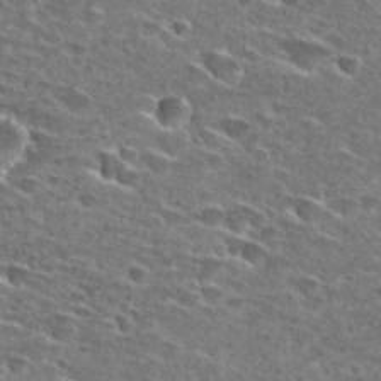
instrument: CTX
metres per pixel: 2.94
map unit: Hto
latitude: 28.2333
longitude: -46.7436
